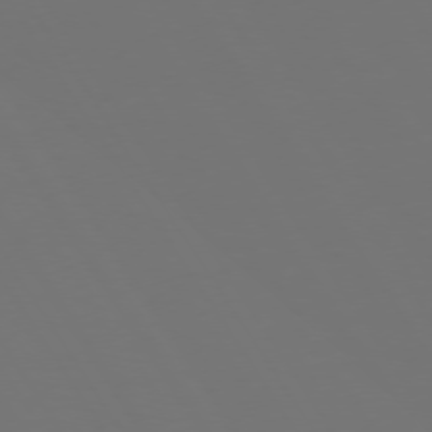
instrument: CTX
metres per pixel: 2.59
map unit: Hpe
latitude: 73.5372
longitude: -128.4790
